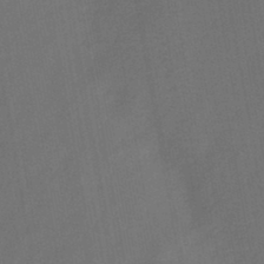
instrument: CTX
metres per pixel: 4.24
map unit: HNb
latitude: -44.3684
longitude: -39.5749
